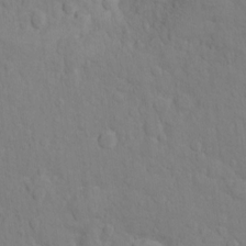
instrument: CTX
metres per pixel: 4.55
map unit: Ht
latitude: 11.5182
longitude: -33.4993
